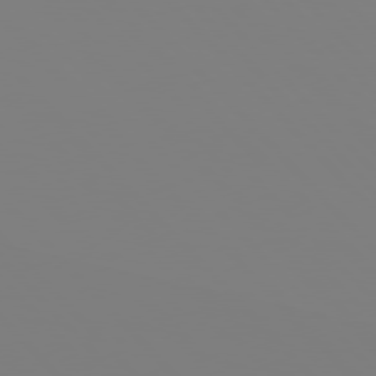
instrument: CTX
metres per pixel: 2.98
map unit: Hpe
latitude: 77.0458
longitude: -161.1970
